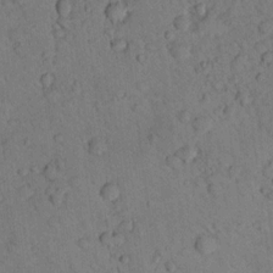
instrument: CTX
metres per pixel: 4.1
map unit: lHvf
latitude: 13.3860
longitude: 178.3117
